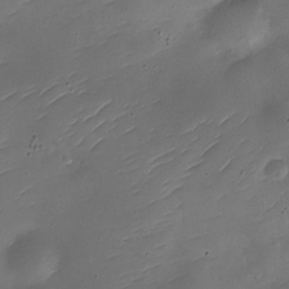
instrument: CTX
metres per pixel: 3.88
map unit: Nhe
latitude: -18.9731
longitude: 144.6708
